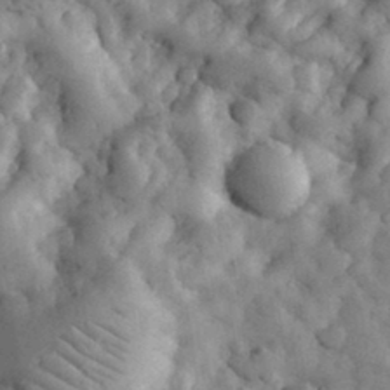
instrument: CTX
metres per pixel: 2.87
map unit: eHh
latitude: 32.9703
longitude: -68.3467
